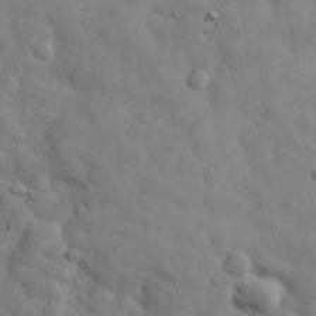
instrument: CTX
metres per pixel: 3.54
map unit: eHh
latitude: 31.8962
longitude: -72.7247
